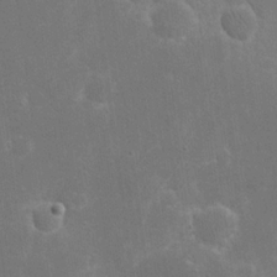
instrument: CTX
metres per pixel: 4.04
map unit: eHh
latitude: 20.0255
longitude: -69.6694
